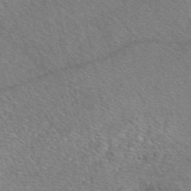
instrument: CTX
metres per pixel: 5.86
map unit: eAb
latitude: 48.9514
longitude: 113.8234
